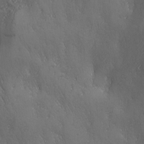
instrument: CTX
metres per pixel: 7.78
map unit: Ave
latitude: 2.2900
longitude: -112.4601
